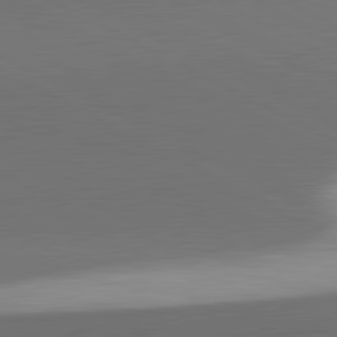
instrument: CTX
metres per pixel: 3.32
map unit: lApd
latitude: 81.4993
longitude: 155.4644
